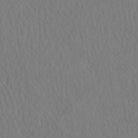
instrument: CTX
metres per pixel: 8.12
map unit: eHh
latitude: -3.5210
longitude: 15.8234
